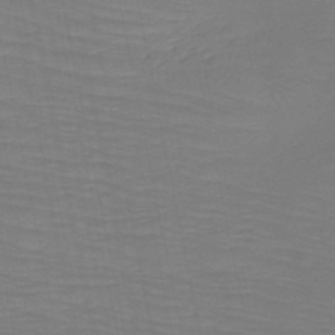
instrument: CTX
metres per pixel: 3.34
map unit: HNb
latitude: -49.5777
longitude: -50.9702
